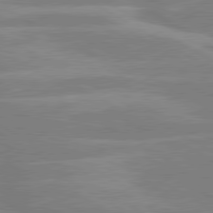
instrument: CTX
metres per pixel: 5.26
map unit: lApd
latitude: 80.2522
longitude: -123.6694
